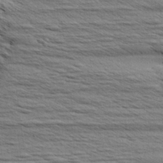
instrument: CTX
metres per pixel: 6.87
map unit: Aa
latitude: 6.1389
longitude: -136.7435
